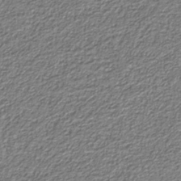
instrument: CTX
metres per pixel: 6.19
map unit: eAb
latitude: -39.4266
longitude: 51.7478
